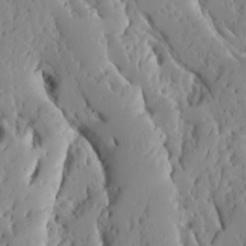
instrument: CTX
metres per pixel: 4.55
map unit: Ave
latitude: 13.3482
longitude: -135.0080
